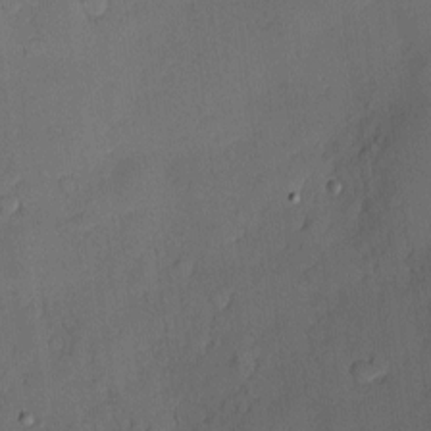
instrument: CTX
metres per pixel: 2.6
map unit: Nve
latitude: -7.3698
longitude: 174.7652
